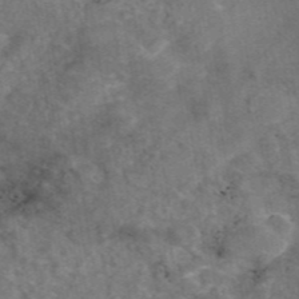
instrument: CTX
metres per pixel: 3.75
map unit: eAb
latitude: 45.4993
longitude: 116.2172
